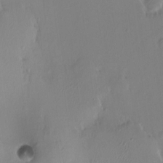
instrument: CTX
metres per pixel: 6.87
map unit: HNhu
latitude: 6.8947
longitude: 1.5588
